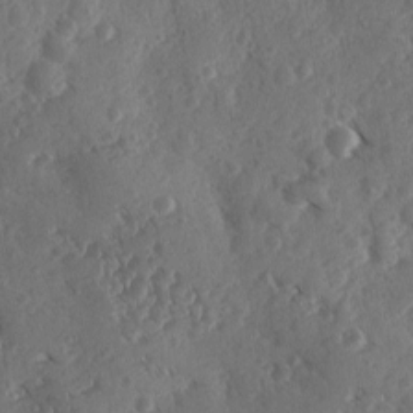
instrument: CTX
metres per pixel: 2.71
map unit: Ave
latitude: -9.8233
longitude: -118.7435
